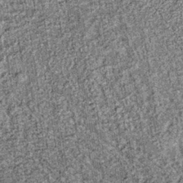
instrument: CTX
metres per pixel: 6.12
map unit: lHb
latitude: -36.0283
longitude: 67.1432
